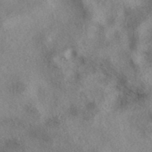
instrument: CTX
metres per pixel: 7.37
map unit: eAb
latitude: 38.9891
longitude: 112.8030
